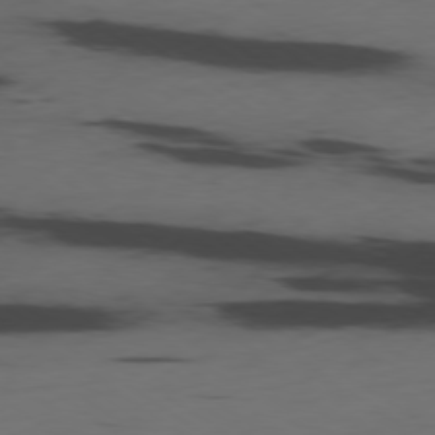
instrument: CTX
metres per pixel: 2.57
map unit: Ap
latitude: -79.3131
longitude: -61.9528
